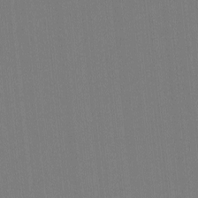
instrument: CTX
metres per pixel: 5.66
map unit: lHvf
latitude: -11.4643
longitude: -103.2726
